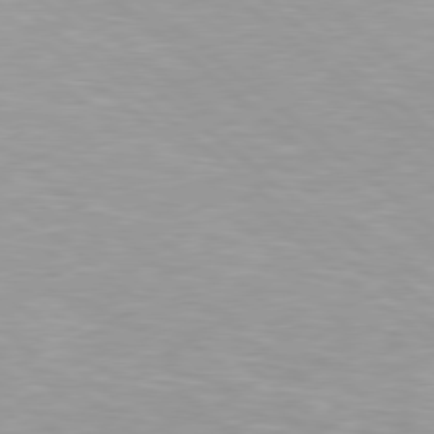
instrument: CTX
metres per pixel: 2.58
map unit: Hpe
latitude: 78.2901
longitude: -141.0836
